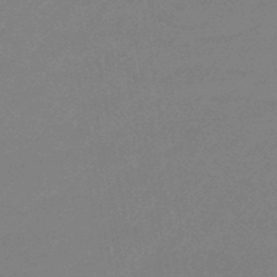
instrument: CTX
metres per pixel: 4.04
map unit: eHb
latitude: -45.8800
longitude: 86.3306
